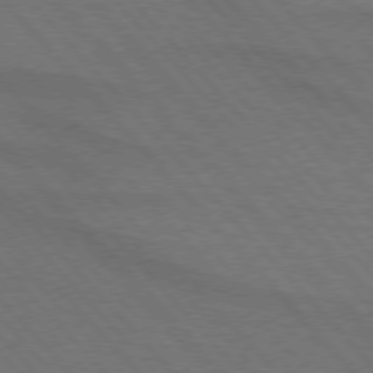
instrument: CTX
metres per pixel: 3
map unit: lApd
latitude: 75.3104
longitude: -81.5749
